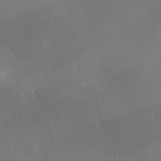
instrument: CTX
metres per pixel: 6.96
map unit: Ave
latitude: 1.2915
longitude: -113.5749
